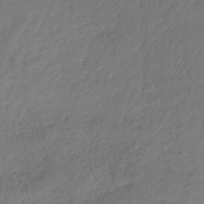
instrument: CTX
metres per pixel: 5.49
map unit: lHb
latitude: -39.1053
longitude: 68.2928
